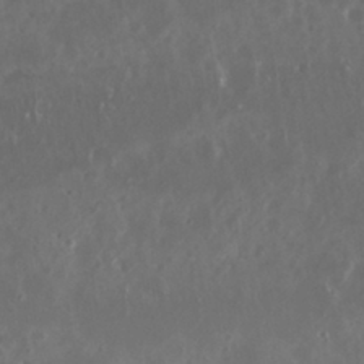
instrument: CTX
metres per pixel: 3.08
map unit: Nhu
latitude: 29.5371
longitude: -58.2334
